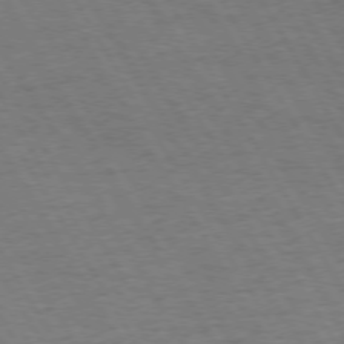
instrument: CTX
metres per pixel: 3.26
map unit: Hpe
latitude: 72.7058
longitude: -123.2159
